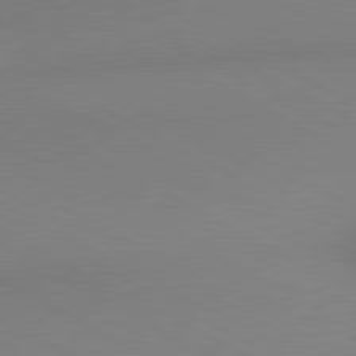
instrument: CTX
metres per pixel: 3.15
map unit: lApd
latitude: 80.3845
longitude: 132.4251
